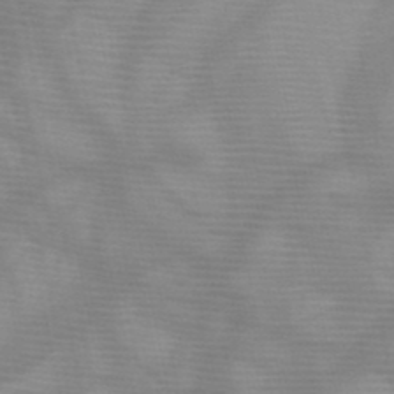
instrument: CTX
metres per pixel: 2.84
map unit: HNb
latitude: -48.0850
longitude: -43.8772
